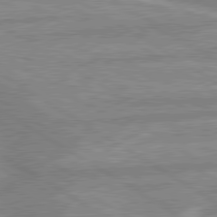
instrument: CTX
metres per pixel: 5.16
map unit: lApd
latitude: 80.1200
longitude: -170.2900
